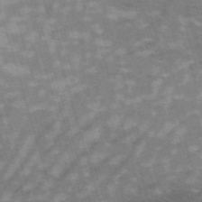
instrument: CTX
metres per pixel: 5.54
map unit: HNb
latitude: -53.8800
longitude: -42.8191
